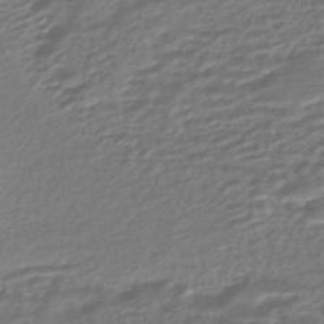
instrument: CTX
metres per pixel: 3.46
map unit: HNhu
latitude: -45.5966
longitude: 99.8989
